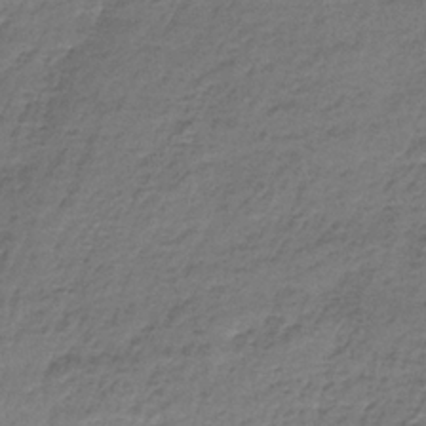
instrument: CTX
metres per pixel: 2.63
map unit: lHb
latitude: -35.5588
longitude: 62.4062
